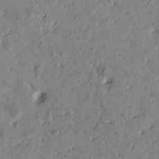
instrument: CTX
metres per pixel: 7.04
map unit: Htu
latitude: -1.3699
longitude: 175.8989
